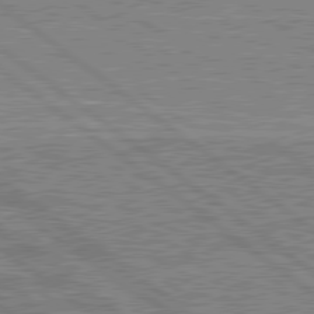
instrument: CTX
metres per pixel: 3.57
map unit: lApd
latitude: 79.4427
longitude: 167.3887
